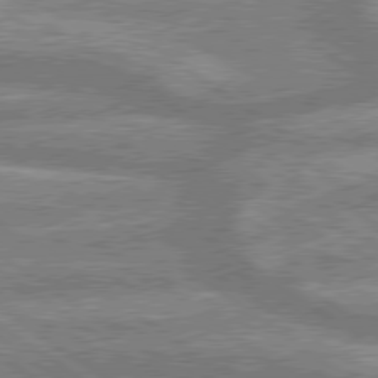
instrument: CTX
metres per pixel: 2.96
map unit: lApd
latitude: 79.1403
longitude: -159.7828
